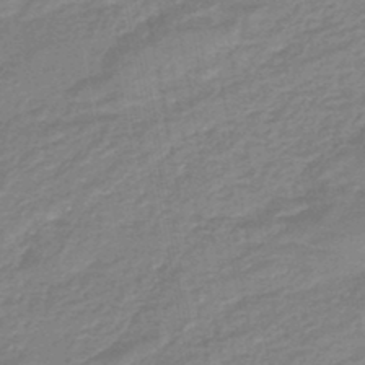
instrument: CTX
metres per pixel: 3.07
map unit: eHb
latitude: -44.8975
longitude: 82.0283
